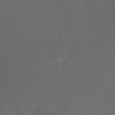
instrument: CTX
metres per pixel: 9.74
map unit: Hto
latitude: 6.6113
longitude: -34.9891
